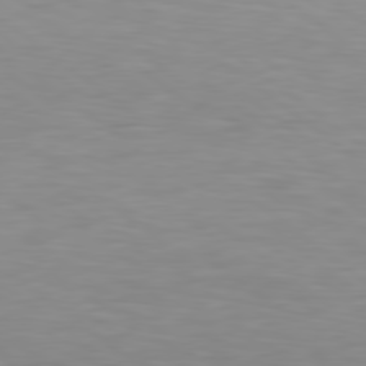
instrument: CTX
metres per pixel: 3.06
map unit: Hpe
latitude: 79.2726
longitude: -128.7435
